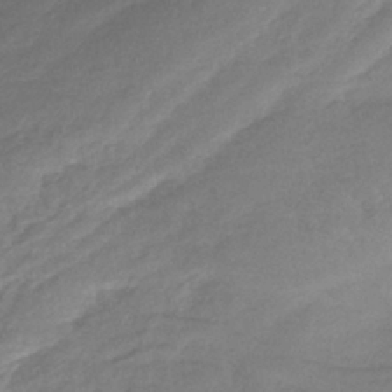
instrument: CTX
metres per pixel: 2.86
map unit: lHb
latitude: -40.1228
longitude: 70.4629
